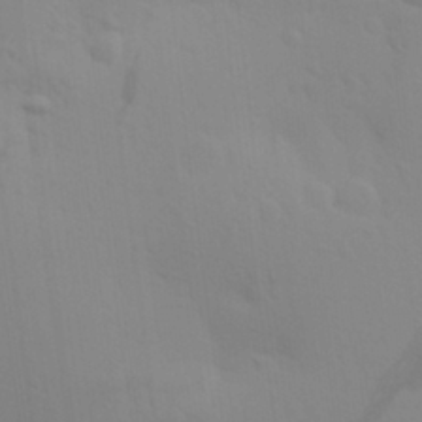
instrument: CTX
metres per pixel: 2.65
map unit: Aa
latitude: 28.8758
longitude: -132.0822
